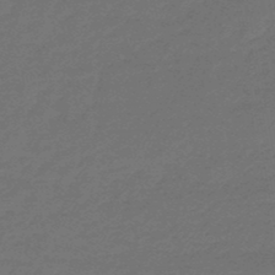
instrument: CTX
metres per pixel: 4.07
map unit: eHb
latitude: -47.7477
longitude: 82.5385
